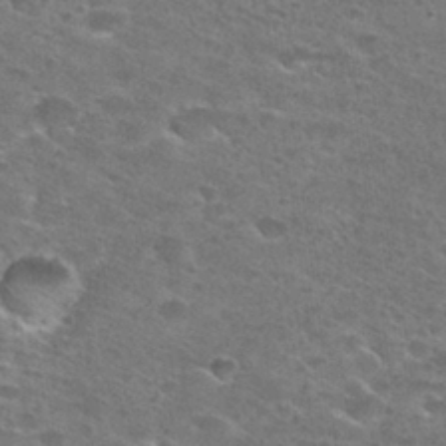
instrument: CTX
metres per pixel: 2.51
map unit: Hto
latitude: 27.9717
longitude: -47.1215
